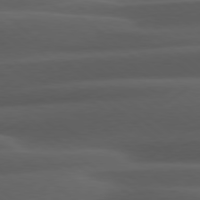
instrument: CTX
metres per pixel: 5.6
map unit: Hpe
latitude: 79.0648
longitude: -128.3845
